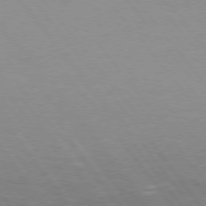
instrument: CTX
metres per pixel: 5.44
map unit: Hpe
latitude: 75.2726
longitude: -144.7624
